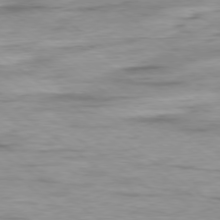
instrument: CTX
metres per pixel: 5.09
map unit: Ap
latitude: -78.8786
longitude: -92.1955
